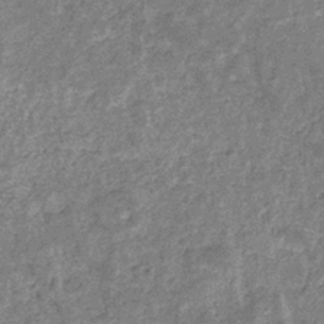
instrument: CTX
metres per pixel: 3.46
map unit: eHb
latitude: -31.5777
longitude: 70.9920
